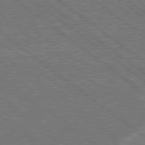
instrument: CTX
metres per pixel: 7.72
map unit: Hpe
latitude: 78.6491
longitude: -160.9702
